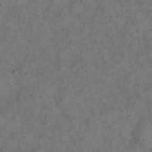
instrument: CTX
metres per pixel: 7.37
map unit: eHh
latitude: 15.2537
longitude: -62.3090
